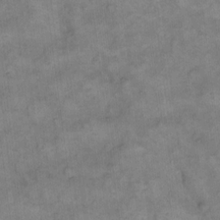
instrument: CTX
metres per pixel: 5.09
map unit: eHh
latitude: 13.7450
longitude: -65.1970
